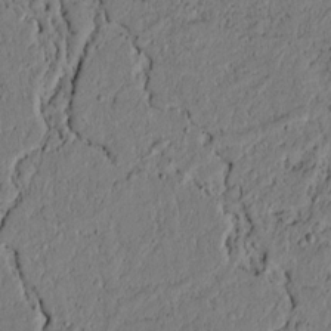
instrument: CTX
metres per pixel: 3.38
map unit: lAvf
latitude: 4.4034
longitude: 165.1998
